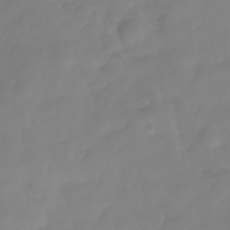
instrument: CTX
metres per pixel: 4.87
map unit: Hve
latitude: -31.5777
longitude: 89.8611
